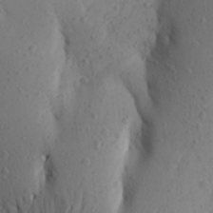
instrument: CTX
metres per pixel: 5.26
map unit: Aa
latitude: 26.2712
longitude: -149.1781
